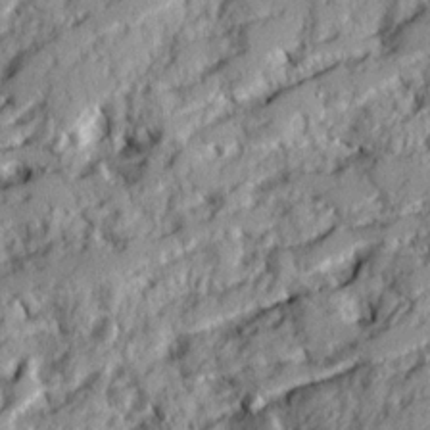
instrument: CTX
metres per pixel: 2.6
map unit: Ave
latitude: 20.4034
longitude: -129.8016
